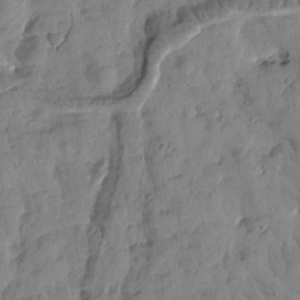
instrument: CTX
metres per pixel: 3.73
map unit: Htu
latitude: 1.9150
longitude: 178.2361
